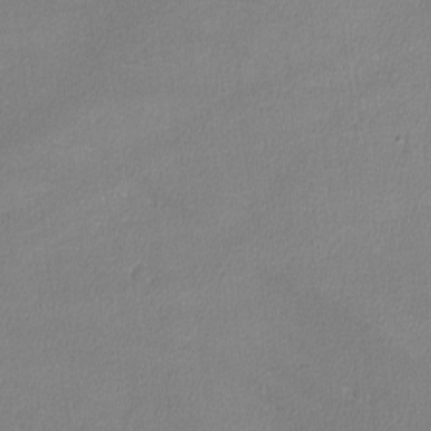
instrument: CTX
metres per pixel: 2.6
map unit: lHvf
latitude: -12.0283
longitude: -101.3293
